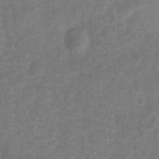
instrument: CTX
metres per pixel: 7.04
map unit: Nhu
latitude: 8.0633
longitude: -22.1200
